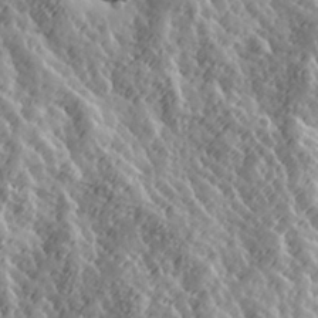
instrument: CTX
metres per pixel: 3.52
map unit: Hve
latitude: 32.2523
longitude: 150.0472
